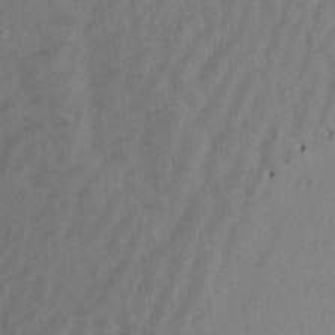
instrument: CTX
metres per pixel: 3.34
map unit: Aa
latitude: 20.2334
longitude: -146.9514
